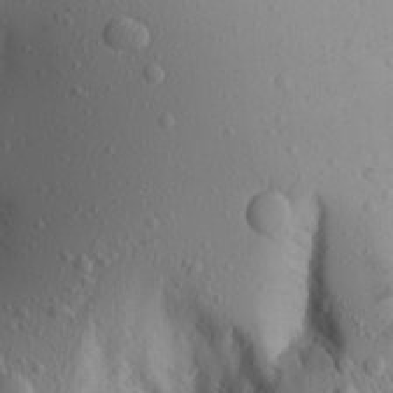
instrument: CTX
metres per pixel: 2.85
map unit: Aa
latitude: 15.9717
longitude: -143.8583
